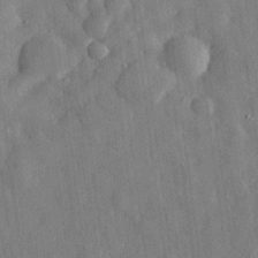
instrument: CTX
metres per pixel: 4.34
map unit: eHh
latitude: 29.7638
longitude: -76.7435
